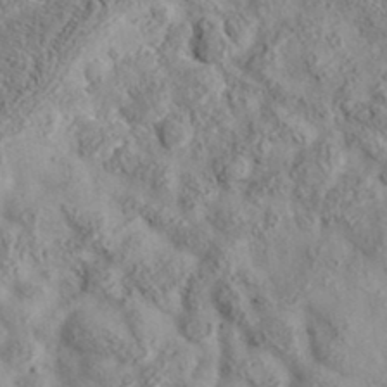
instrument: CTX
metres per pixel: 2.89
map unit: eAb
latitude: 35.7260
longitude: 107.4644
